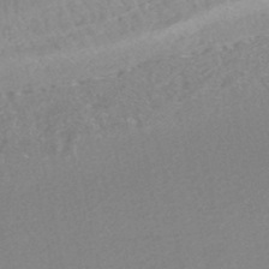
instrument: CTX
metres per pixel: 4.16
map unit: HNhu
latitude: -47.5966
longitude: 103.0298
